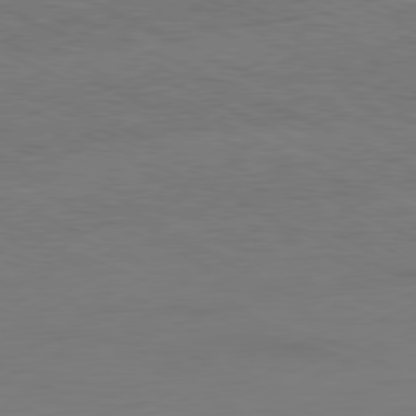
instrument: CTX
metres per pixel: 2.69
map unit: Ap
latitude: -81.0865
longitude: -84.9703
